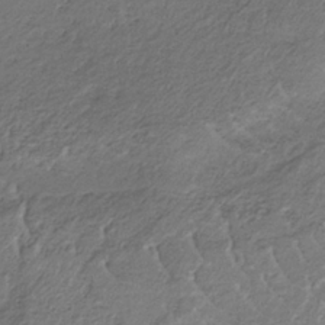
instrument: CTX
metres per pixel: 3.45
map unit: HNb
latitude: -32.3496
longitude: 62.9352
